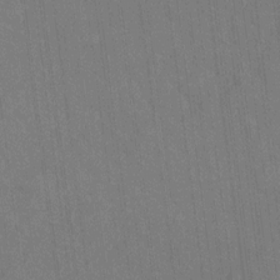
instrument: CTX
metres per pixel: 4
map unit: Hto
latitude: -10.2551
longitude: -36.1578
